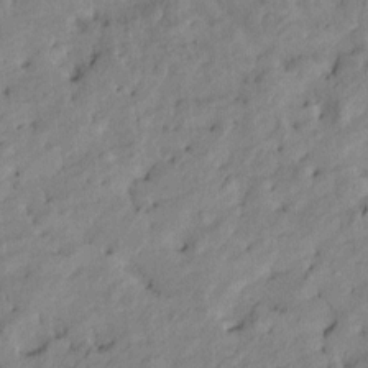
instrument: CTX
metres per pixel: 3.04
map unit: Htu
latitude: -9.4454
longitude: 177.0109
